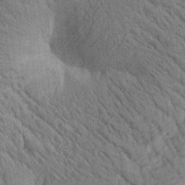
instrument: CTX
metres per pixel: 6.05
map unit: Htu
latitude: 0.6868
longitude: 174.5384
